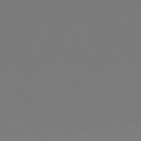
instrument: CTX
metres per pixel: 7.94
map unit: Hpe
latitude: 78.7058
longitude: -138.8569
